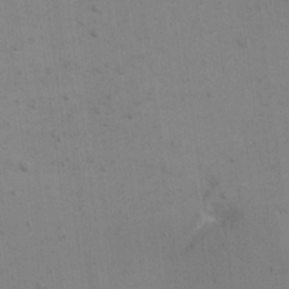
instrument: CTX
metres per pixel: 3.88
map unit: eHh
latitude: 17.0081
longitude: -67.1214
